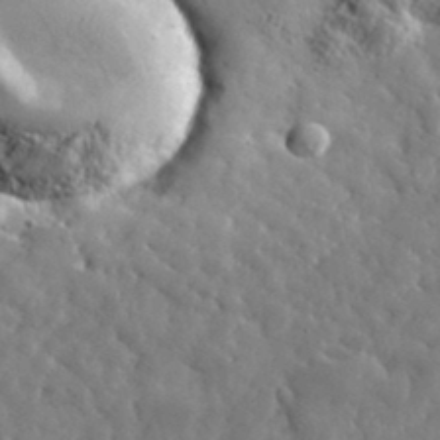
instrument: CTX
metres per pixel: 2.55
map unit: lHvf
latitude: 35.7638
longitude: -86.8380
